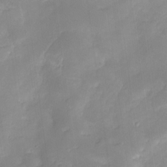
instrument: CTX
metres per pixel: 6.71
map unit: HNhu
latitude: -23.5777
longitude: 49.5966
